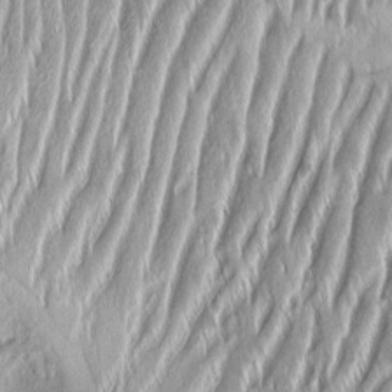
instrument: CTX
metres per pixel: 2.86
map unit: Aa
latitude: 8.3656
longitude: -131.2726
